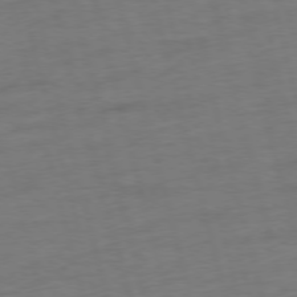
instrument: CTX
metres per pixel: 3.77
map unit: Ap
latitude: -75.3132
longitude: -73.9717
